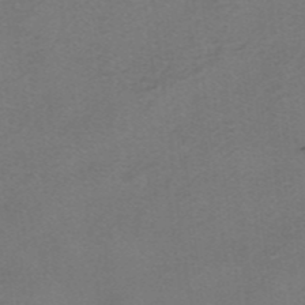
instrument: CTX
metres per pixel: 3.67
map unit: HNhu
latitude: -40.8786
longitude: 103.8611
